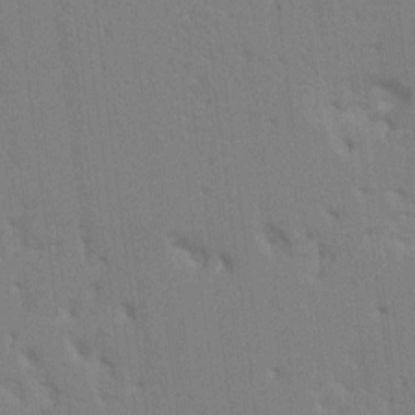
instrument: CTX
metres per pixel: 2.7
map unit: HNhu
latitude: 7.2537
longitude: -2.4412
